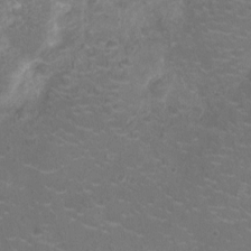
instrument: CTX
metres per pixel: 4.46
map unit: Ht
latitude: -5.4643
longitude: -18.9891
